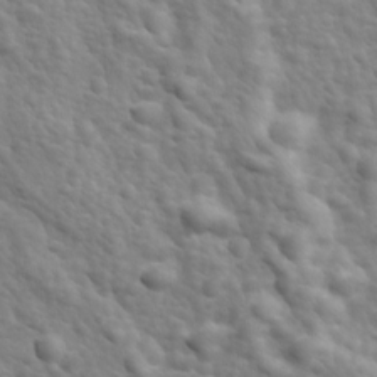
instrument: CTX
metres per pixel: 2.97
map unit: Ave
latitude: 17.5749
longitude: -132.7624
